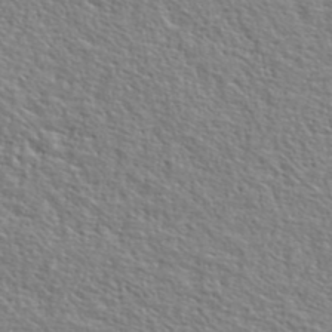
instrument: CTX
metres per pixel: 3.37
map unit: lHvf
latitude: 42.4223
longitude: -88.1767
